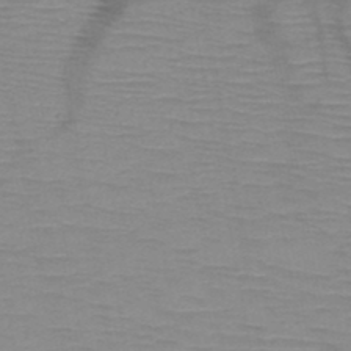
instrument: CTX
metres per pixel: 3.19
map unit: HNb
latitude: -47.0297
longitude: -40.8757
